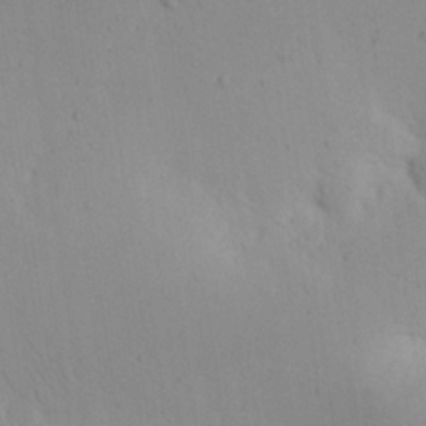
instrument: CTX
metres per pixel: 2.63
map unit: eHh
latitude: 25.3292
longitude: -72.1767
